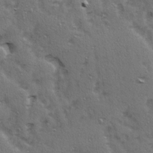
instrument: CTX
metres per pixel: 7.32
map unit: Ave
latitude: 15.2915
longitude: -104.7247
